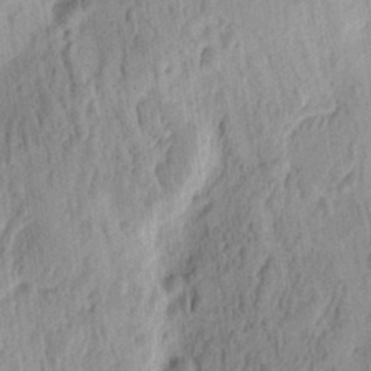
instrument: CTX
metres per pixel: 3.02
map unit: eHh
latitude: -1.5399
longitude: 16.0472
